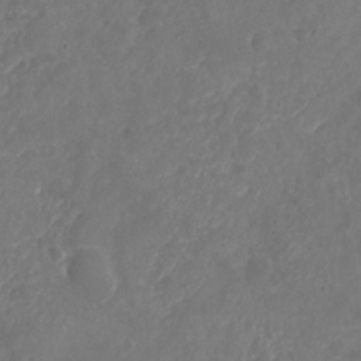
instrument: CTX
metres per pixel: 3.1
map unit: Nhu
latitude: -17.0298
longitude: -57.9528
